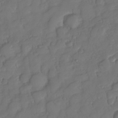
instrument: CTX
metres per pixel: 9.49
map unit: Nhe
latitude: -34.0661
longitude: -143.1403
